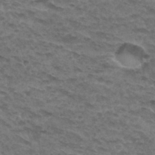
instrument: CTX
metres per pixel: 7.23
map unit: Hto
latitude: 32.3467
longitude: -47.3860
